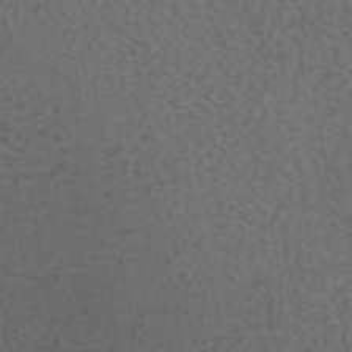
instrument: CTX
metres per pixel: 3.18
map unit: ANa
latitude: 39.8205
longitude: 29.2376
